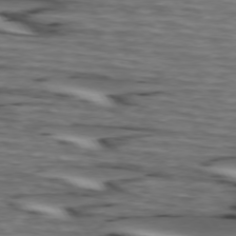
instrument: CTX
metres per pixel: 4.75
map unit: lApd
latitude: 74.5924
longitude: -71.6694
